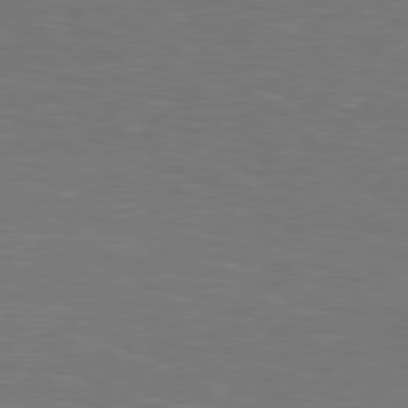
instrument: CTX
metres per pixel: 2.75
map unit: lApd
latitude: 78.9514
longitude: -177.6505
